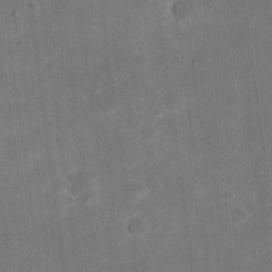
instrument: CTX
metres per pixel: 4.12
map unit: eHh
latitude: 20.2901
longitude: -69.9906
